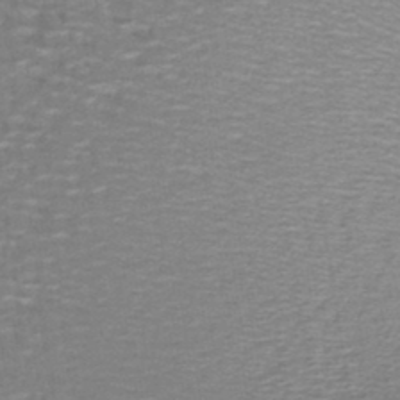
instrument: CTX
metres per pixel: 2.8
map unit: lHb
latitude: -43.3131
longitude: 58.2361
